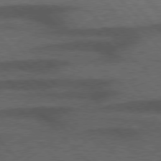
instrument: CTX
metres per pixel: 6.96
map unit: Hpe
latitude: 77.3292
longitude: -157.8016
